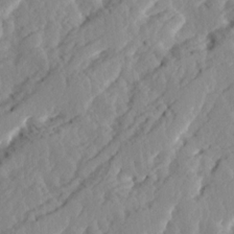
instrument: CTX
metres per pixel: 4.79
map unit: Ave
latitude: 14.3468
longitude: -135.3481
